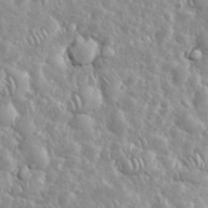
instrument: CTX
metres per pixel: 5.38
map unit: eHh
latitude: 35.1403
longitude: -61.4615
